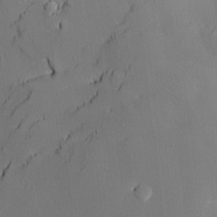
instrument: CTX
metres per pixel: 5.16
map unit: Nve
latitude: -8.1039
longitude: 175.6154
